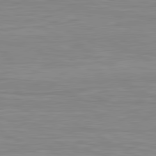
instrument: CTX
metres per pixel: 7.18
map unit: lApd
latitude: 80.8380
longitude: 171.8045
